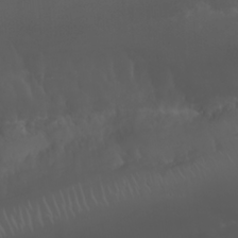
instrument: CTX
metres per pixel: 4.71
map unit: Nhu
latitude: 22.8002
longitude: -63.8206
